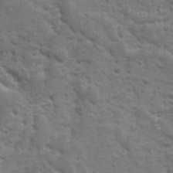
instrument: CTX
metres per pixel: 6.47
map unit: Ave
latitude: 10.7057
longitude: -104.0255
